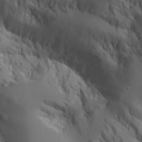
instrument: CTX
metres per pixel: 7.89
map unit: Aa
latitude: 25.2348
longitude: -126.8947
